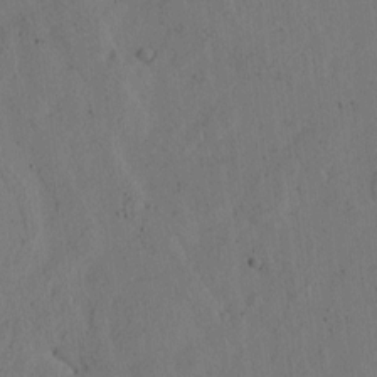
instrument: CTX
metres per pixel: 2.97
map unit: eHh
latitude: 3.0269
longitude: -78.6491
